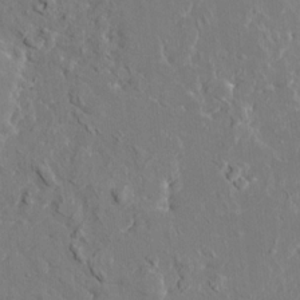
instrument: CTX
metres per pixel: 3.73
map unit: HNhu
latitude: 6.5168
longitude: -4.6679
